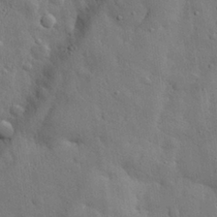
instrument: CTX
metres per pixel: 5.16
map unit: eHh
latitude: 28.9702
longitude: -75.6505
